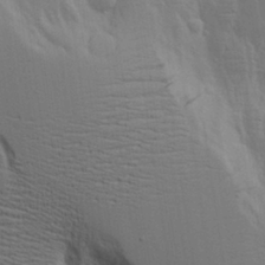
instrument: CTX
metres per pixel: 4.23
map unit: Aa
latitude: 18.8947
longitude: -126.2901
